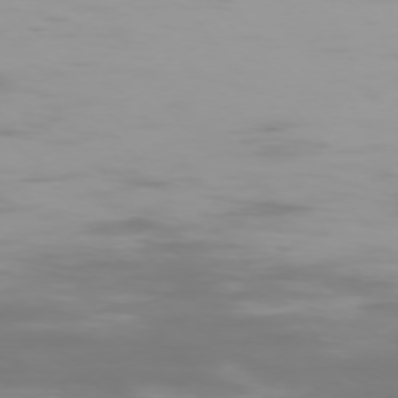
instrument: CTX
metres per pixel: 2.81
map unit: Ap
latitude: -76.8786
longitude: -74.4223
